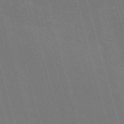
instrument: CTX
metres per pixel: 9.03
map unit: Nve
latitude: -59.4454
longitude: 62.7841
